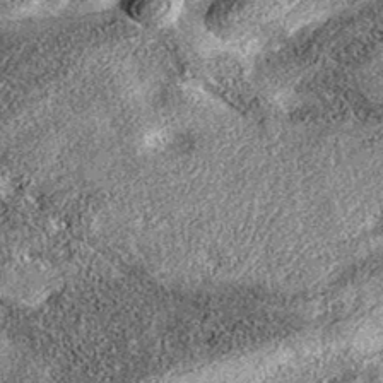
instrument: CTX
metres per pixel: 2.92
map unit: eAb
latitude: 36.1389
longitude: 106.8597
